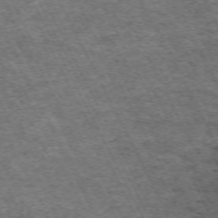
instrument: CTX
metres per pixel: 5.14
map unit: Hpe
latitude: -70.8219
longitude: 11.8989
